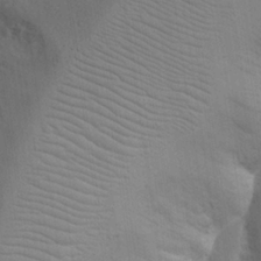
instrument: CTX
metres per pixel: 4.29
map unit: Nhu
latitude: 19.4615
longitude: -73.9906
